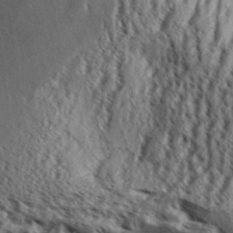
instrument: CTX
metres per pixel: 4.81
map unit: Aa
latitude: 33.1214
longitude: -136.9892
